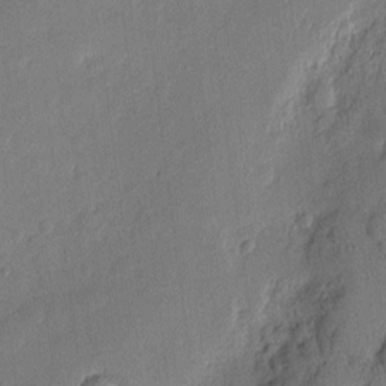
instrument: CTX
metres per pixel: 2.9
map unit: eHh
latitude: 5.0458
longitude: -72.2334
